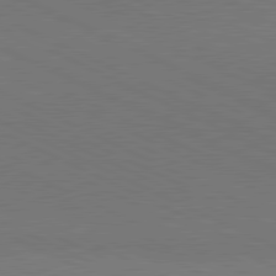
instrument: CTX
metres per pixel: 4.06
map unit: lApd
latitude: 81.0647
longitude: 148.4062
